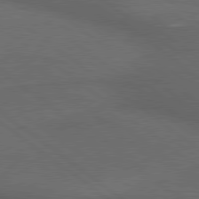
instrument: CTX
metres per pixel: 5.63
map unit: lApd
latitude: 79.5182
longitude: -176.6679
